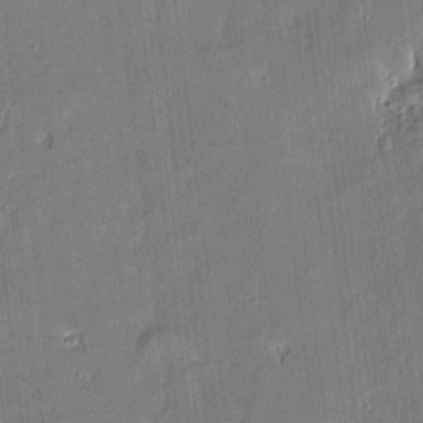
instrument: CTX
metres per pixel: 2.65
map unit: Htu
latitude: -5.6155
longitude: 175.1620
